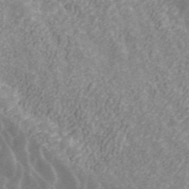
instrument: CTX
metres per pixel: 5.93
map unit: ANa
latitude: 43.3671
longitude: 25.6155
